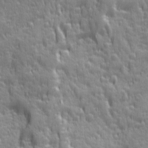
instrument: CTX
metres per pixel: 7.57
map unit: Ave
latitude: 12.6491
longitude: -104.0444
